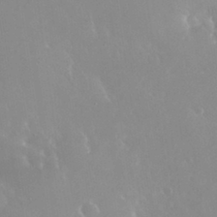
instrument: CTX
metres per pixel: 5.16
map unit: Nhu
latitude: 30.1578
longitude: -57.2725
